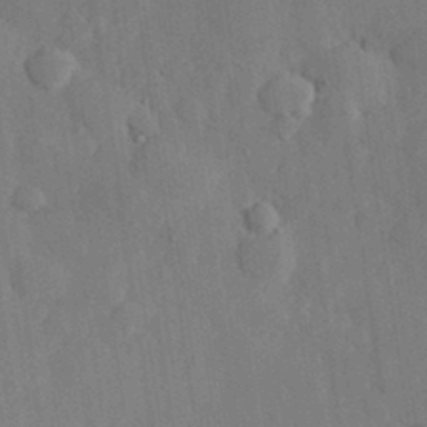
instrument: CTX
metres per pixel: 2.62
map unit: eHh
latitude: 28.6301
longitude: -80.1767
